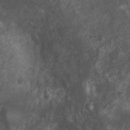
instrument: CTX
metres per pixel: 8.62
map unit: Nhu
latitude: 6.5924
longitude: -20.7624
